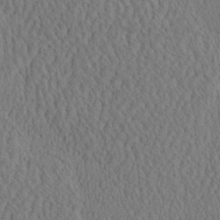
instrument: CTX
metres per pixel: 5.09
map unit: eHh
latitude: -3.0108
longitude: 15.4455
